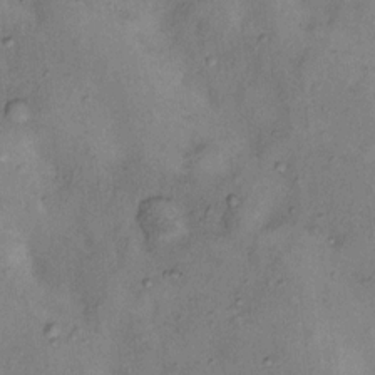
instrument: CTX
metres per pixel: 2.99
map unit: Nhu
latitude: 11.6316
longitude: -28.5734
